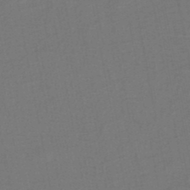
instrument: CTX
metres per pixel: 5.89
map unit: HNb
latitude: -46.9352
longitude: -40.3467
